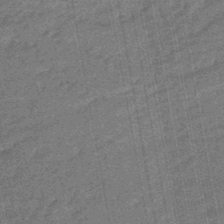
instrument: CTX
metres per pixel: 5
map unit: eHb
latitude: -45.9745
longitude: 89.1053
